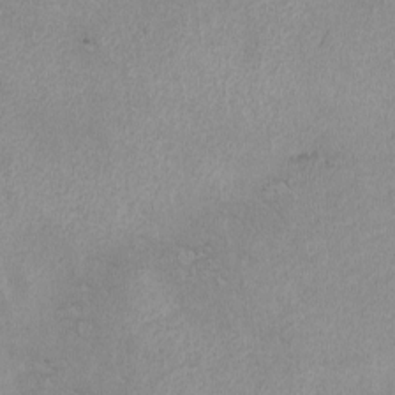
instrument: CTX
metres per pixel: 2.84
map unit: lHvf
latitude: -13.1809
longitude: -101.5182
